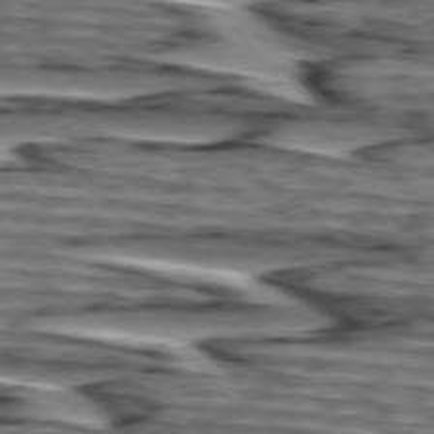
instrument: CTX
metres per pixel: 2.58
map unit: lApd
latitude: 75.1214
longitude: -72.9514
